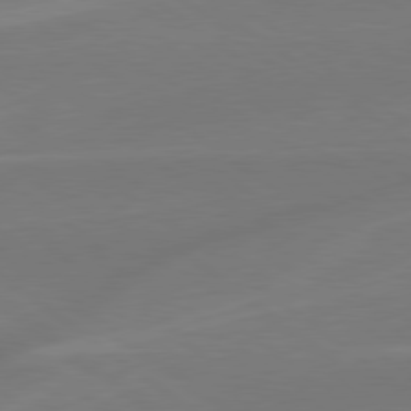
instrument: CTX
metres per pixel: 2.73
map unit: lApd
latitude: 79.0459
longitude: -141.6882
